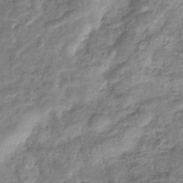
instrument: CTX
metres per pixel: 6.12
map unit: eHb
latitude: -35.0675
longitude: 76.4251
